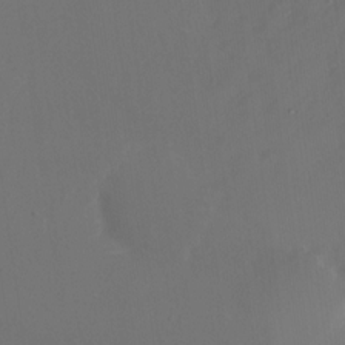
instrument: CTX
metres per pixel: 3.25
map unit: Nhu
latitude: -28.3873
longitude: -78.3656
